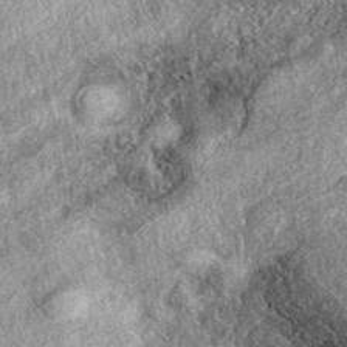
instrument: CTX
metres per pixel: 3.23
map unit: eAb
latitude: 39.0836
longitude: 107.8800
